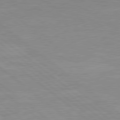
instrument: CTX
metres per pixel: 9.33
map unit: Hpe
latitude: 79.1214
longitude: -125.5938
